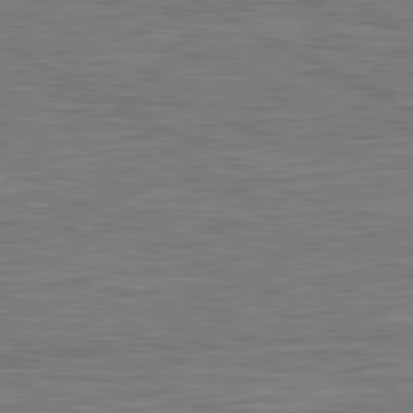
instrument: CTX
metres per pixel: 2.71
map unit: lApd
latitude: 80.8569
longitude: -171.6694
